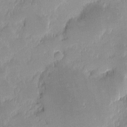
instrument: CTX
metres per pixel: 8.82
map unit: eHh
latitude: -1.6155
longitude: -84.7057
